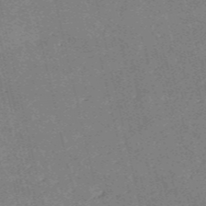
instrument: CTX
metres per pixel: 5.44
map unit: HNb
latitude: -54.5763
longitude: -40.1010
